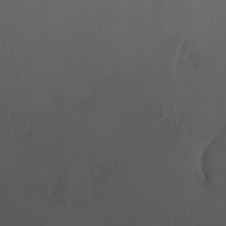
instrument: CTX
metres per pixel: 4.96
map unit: eHh
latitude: -3.4076
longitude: 20.1228
